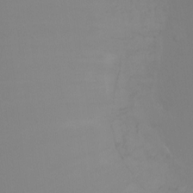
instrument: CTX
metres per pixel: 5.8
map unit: Ht
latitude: -7.2943
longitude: -29.4993
